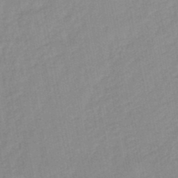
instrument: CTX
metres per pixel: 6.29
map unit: lHb
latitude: -45.6155
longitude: 72.7841
